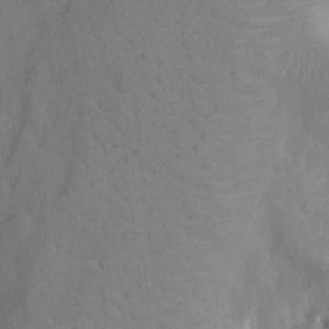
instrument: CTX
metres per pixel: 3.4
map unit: Nhu
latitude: -13.3510
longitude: -24.5167
